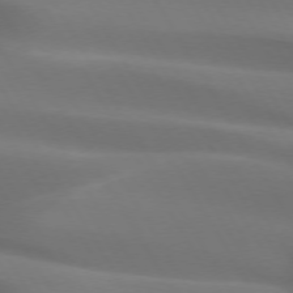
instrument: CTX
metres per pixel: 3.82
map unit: lApd
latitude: 73.0270
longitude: -50.1577
